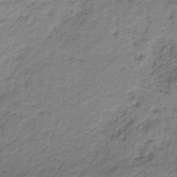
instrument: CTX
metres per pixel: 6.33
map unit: HNb
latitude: -33.4455
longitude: 61.5399
